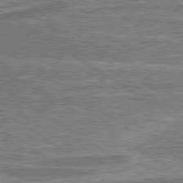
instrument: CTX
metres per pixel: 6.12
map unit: lApd
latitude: 79.9528
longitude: 174.8596
